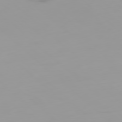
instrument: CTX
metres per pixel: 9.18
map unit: Ap
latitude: -79.3698
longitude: -69.1781
